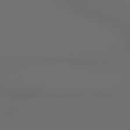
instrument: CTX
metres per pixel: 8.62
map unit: lApd
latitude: 79.8584
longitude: 164.9542
